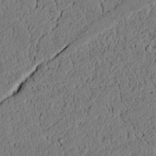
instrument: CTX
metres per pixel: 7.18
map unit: lAvf
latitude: 4.1578
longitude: 167.6911
